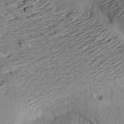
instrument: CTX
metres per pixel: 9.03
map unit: Aa
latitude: 20.5735
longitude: -149.2537
